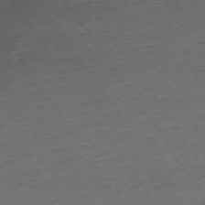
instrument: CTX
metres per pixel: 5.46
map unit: Ap
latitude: -74.1228
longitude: -84.1389
